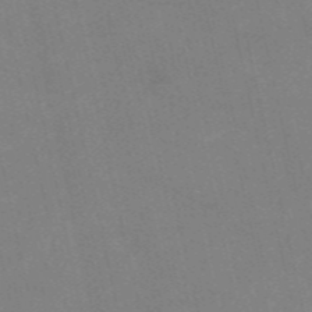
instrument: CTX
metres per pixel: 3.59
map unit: HNb
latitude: -55.2943
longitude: -38.4412
